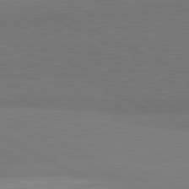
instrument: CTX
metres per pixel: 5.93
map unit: lApd
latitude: 81.7261
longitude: 158.5384
